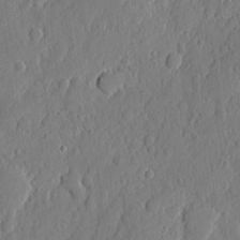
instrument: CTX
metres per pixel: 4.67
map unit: eHh
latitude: 7.0080
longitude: -73.5749
